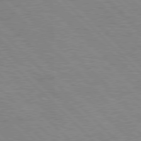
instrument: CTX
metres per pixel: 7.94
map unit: Hpe
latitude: 77.8583
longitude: -154.5357
